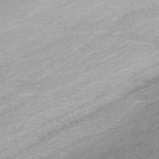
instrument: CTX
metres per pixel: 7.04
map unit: HNb
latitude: -55.1809
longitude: -43.1592
